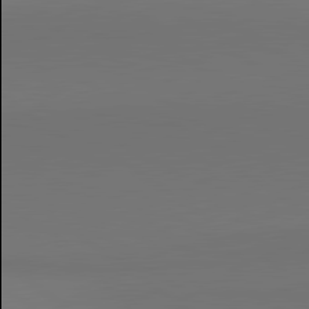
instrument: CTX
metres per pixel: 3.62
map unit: lApd
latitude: 81.1214
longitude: 154.0094
